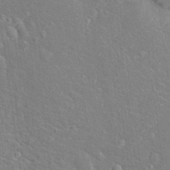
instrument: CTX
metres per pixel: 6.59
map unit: Hto
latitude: 17.2726
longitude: -43.1592
